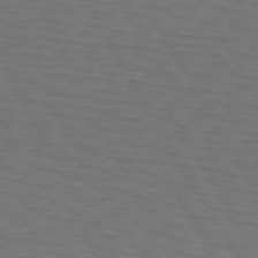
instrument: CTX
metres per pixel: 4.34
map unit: lApd
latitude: 72.9892
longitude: -74.5168
